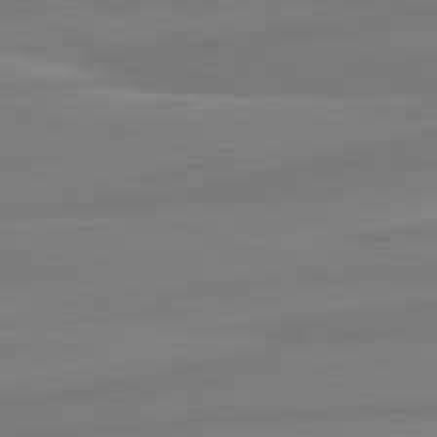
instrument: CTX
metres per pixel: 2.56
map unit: lApd
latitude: 81.8772
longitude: -175.4615
